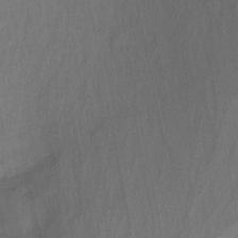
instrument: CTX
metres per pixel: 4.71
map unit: Nhu
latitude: -13.3321
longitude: -57.9339
